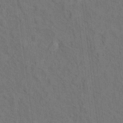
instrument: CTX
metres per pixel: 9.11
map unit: Hto
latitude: 15.1593
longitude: -36.0255
